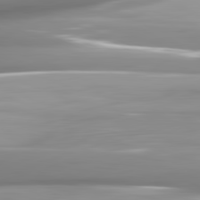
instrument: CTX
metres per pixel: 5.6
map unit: lApd
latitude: 82.1199
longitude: -141.6504
